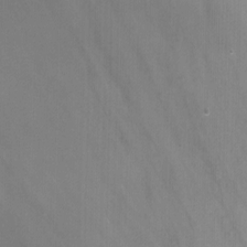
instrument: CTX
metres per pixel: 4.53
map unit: Nhu
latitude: -7.1620
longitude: -50.8569
